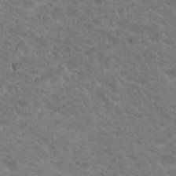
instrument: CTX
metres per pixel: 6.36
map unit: Hto
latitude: 19.2348
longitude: -32.8002
